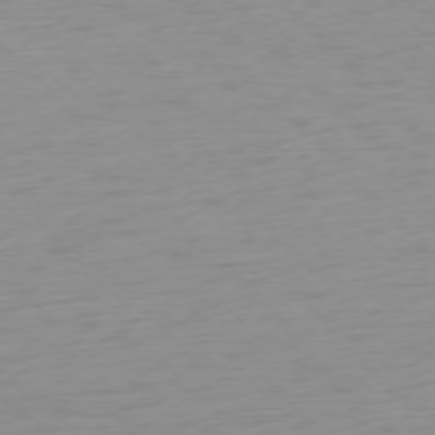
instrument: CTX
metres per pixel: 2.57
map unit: Ap
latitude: -76.7463
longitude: -63.3482
